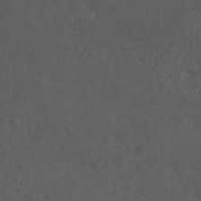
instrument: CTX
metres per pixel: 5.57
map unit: Nhu
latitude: 26.0822
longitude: -62.7813
